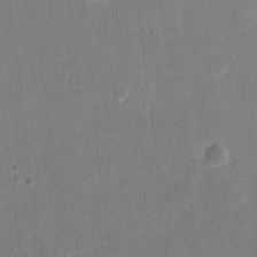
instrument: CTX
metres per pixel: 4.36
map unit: eHh
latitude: 11.0836
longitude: -68.7813
